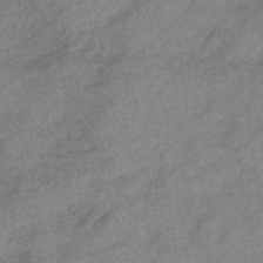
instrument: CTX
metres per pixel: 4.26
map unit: eHb
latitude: -41.6155
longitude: 83.8611
